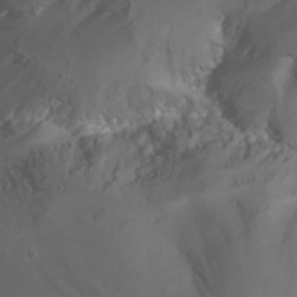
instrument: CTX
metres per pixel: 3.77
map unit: Nhu
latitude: -13.0487
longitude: -59.7072
